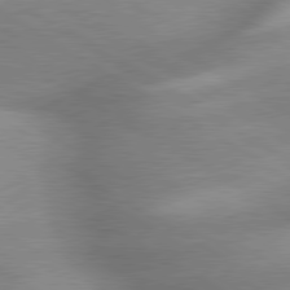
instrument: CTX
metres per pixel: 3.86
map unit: lApd
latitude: 79.9150
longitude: -144.5357
